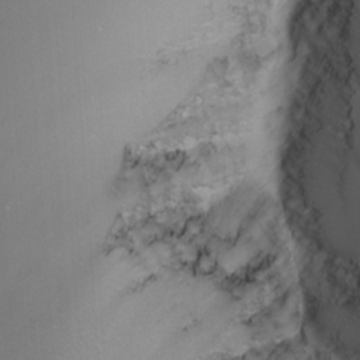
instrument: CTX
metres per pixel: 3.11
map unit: Nhu
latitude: -5.5021
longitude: -91.2726
